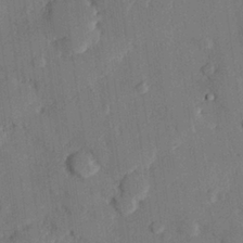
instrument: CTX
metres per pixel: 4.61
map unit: eHh
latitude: 26.8380
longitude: -81.4048
